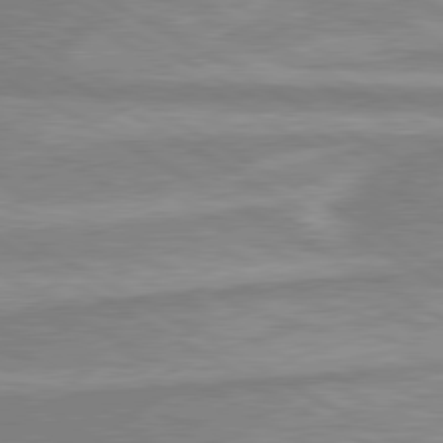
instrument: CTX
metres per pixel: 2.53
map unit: lApd
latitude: 80.1578
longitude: -173.6693
